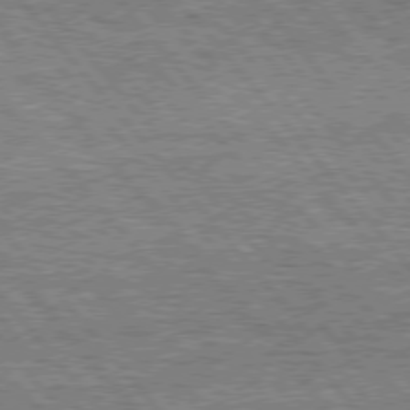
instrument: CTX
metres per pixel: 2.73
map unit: Hpe
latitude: 76.0255
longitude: -137.4238
